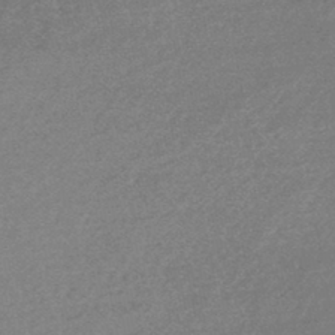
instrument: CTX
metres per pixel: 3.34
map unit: HNhu
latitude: -44.4251
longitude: 92.7463
